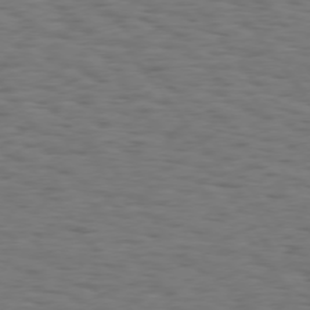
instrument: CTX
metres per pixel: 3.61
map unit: Hpe
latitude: 74.5735
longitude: -133.4804
